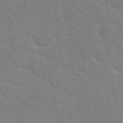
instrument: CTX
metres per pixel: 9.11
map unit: Hto
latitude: 34.4601
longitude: -51.8961
